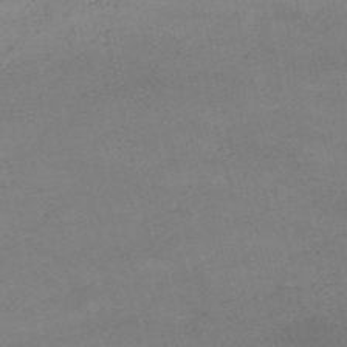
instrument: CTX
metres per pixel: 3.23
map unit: HNb
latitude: -54.8030
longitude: -37.1781
